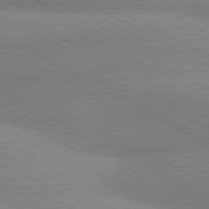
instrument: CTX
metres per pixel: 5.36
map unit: lApd
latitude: 80.7624
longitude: 124.9919
